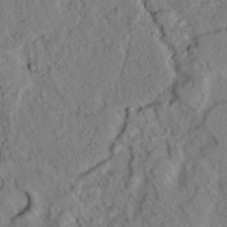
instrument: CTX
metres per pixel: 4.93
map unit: lAvf
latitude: 7.6505
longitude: 160.5385
